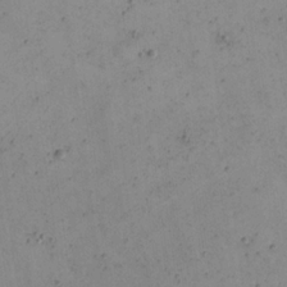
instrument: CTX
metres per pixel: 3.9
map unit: eHh
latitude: 22.0255
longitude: -65.9906
